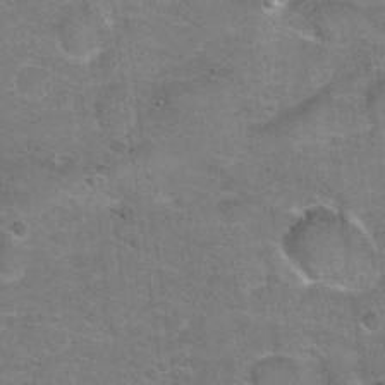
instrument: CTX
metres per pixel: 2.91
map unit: Hto
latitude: 20.4223
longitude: -48.9325
